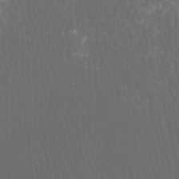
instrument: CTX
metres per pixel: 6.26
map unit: Htu
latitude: -11.3510
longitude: -73.1592
